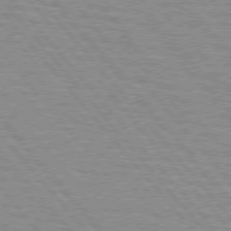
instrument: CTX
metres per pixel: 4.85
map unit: lApd
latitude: 75.5560
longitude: -75.4615
